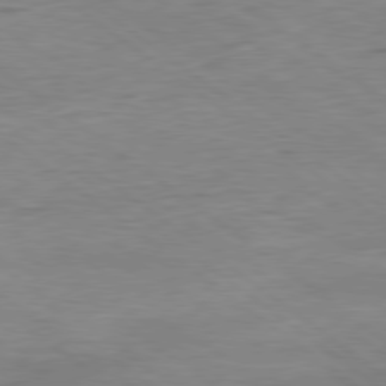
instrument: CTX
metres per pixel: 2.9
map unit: Ap
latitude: -80.1795
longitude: -81.1214
